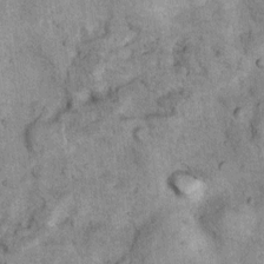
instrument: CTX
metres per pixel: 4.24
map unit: Nhu
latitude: 7.8961
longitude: -23.9717
